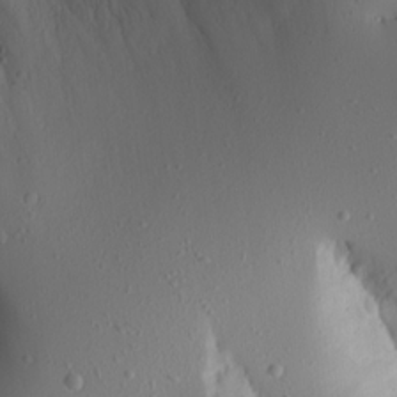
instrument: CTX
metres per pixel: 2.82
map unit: Aa
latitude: 15.0648
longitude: -140.5545
